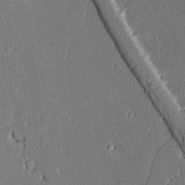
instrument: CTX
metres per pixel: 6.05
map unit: Aa
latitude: 19.0269
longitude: -126.5168
